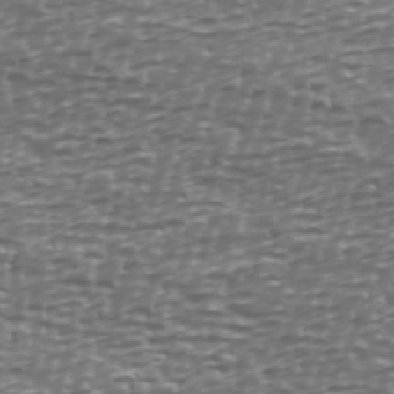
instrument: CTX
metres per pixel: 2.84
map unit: Ave
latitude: 40.4223
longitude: -112.7624
